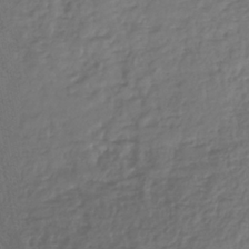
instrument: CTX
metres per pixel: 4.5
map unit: ANa
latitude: -38.8408
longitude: 96.2929
